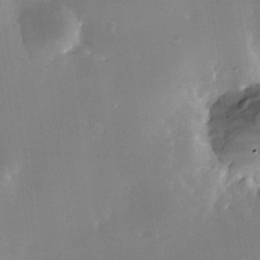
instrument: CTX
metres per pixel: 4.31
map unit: Nhe
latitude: -32.2929
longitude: -116.5924
